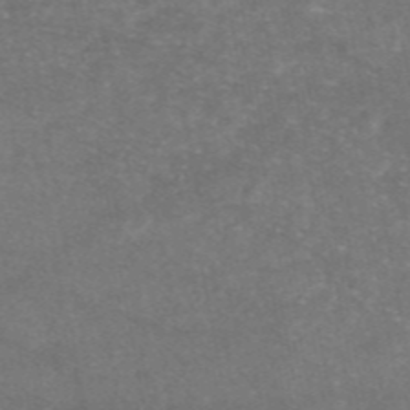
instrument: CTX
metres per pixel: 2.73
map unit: eAb
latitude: 47.0837
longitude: 120.4440
